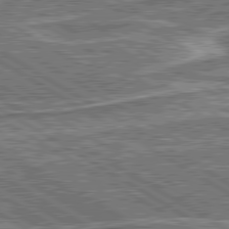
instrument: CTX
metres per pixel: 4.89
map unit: lApd
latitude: 80.5168
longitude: 172.6896
